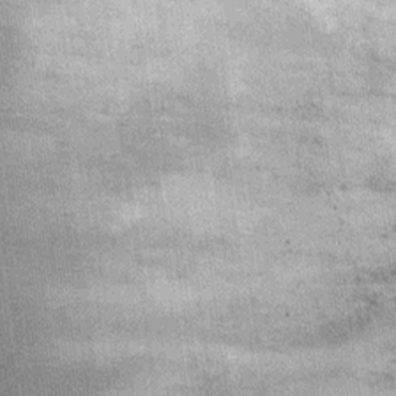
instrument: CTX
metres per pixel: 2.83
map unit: Ht
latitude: 11.6316
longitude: -39.5182
